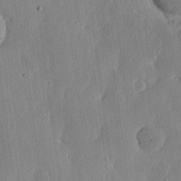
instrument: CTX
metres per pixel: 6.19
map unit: lHvf
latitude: 20.2712
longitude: -115.3103
